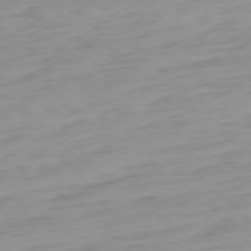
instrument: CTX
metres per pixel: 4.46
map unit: Ap
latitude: -78.7841
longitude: -65.6694
